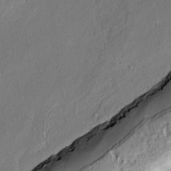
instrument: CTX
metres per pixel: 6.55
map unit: lAvf
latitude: -0.4251
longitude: -106.7624
